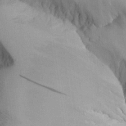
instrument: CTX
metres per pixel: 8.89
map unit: Aa
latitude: 26.6869
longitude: -129.6316
